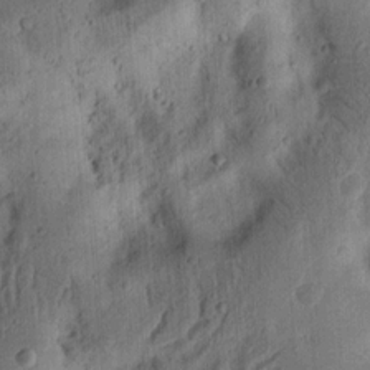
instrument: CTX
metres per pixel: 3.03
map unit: Ht
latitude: 14.4034
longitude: -74.3656
